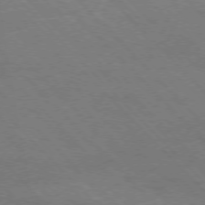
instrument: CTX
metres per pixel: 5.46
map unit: Hpe
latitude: -77.0109
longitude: -12.1200
